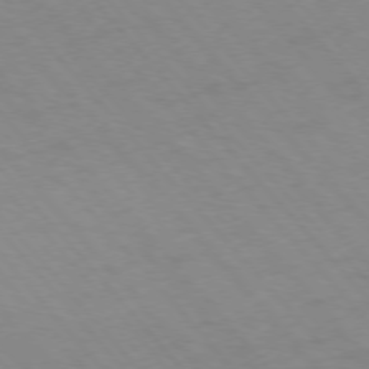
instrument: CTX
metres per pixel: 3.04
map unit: Ap
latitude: -76.7652
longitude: -64.3656
